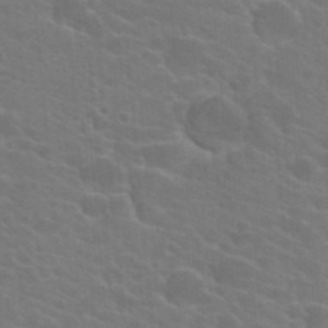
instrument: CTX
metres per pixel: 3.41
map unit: Hto
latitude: 23.3293
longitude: -36.7624
